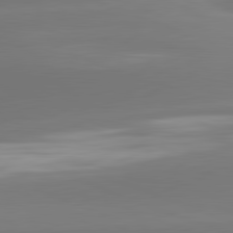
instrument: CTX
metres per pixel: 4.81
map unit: lApd
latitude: 81.7827
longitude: -163.1404
